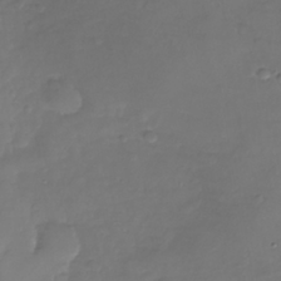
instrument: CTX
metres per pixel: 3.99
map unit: Nhu
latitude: -26.3495
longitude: -58.2712
